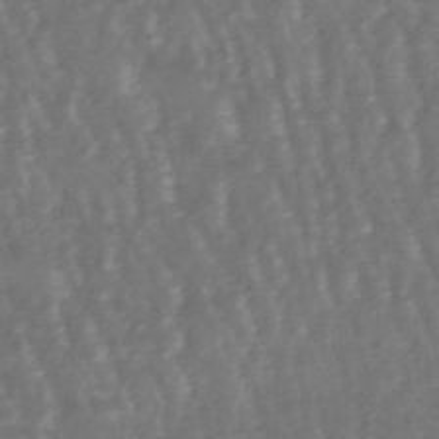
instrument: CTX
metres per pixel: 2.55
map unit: lHb
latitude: -47.9367
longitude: 78.9919
